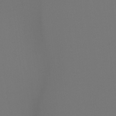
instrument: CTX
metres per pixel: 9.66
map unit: Hto
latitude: -7.7288
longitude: -51.6505
